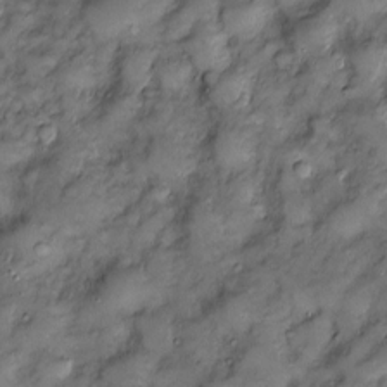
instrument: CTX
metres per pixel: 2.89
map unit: Htu
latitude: -6.4251
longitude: 159.4832
